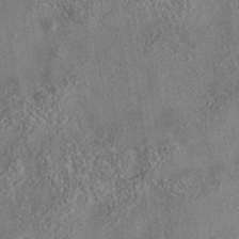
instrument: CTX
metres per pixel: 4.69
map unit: eAb
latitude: 35.6882
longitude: 112.4062
